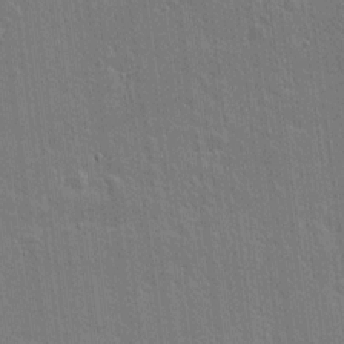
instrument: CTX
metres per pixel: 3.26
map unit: lAvf
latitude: 15.4994
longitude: -128.0255
